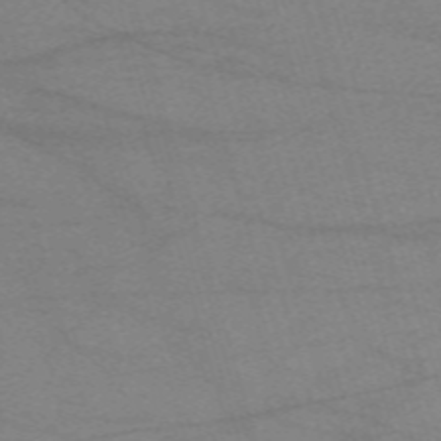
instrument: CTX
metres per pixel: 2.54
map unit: eHh
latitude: -61.2754
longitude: 54.2551
